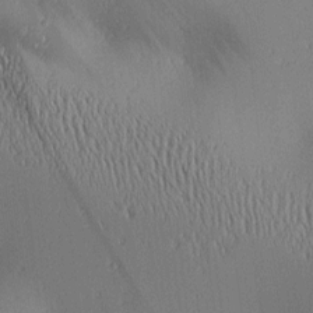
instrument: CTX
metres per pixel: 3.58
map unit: lAa
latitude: 1.5560
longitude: -116.1200
